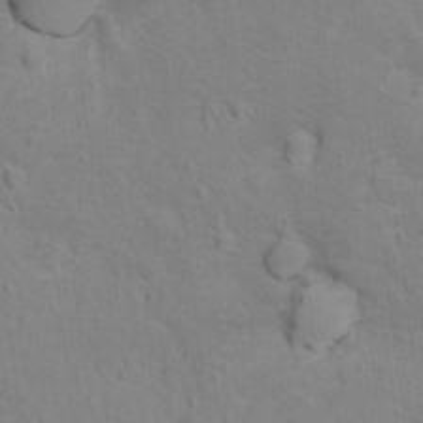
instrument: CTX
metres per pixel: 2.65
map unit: Hto
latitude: 12.1767
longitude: -38.5924
